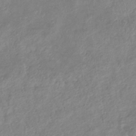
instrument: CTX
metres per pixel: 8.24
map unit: eHb
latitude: -37.0108
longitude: 75.5588
